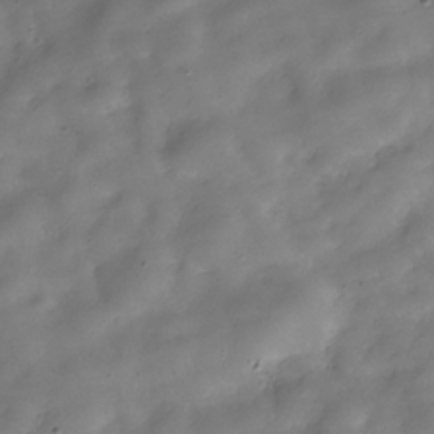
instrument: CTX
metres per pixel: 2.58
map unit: Hve
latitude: -30.8597
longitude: 94.9541
